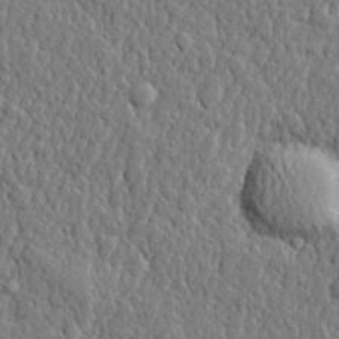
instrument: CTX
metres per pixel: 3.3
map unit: lHvf
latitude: 22.1767
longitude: 143.3320
